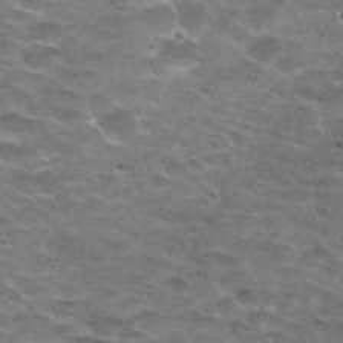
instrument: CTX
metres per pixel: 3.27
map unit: Nhu
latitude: 29.0269
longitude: -49.1970
